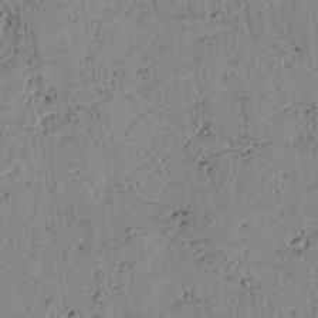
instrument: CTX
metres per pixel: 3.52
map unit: lAvf
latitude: 5.6505
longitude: 160.3873
